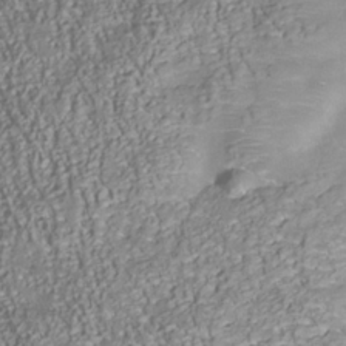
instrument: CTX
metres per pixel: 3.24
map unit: Nhu
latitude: -38.2929
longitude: -80.5168
